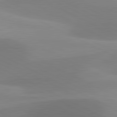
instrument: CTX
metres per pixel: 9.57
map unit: lApd
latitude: 81.3293
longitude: 124.3873
